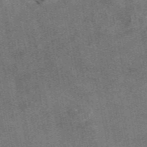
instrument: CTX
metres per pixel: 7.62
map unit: eAb
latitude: 47.7828
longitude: 121.2187
